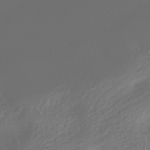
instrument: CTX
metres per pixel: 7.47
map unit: HNhu
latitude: -42.1983
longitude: 106.1606
